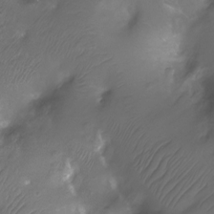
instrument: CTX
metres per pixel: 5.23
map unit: Ht
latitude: -11.7289
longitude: -45.3104
